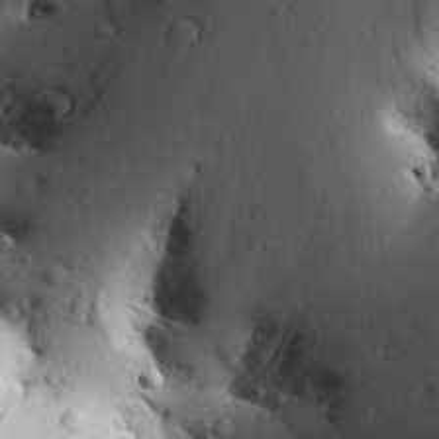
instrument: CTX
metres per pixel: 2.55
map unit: Aa
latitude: 27.3293
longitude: -142.3845
